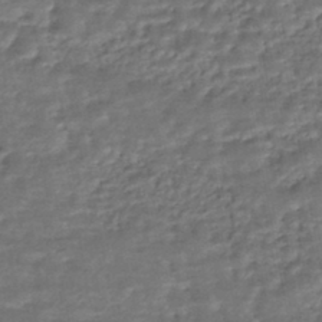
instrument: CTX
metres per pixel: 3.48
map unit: HNhu
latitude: -45.5777
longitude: 96.1606
